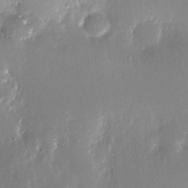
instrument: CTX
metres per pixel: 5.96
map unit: Nhe
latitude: -27.3320
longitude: -110.4034
